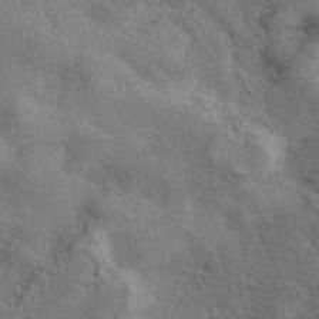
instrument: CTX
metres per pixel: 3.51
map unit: eAb
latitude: 39.6694
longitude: 112.5007
